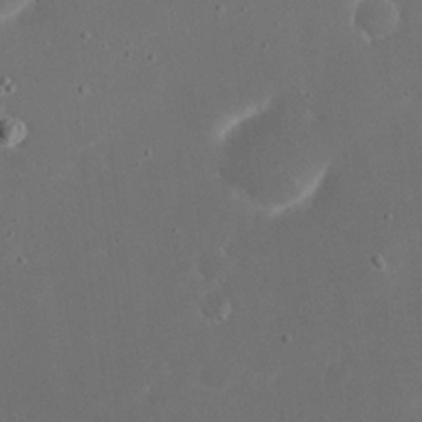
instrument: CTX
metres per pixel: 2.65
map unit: eHh
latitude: 20.5546
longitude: -68.5924
